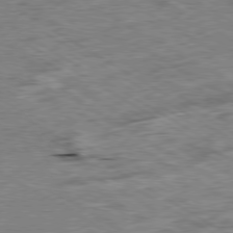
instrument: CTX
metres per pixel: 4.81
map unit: Ap
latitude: -80.1039
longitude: -86.2900
